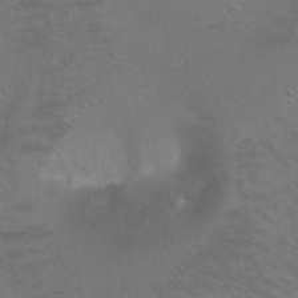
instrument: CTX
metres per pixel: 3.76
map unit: Ht
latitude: 0.3845
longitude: -37.8017
